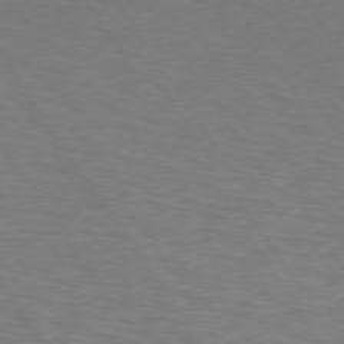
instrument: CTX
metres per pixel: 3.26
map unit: lApd
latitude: 74.2523
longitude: -74.4223
